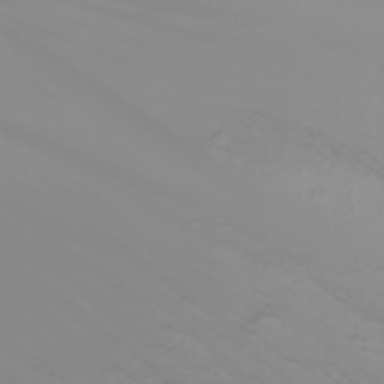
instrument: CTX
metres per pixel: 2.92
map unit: Nhu
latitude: -5.1998
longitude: -79.5371
